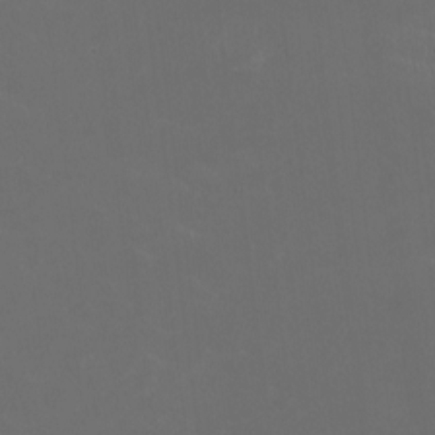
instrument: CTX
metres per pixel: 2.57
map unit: HNhu
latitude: 1.4615
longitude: -2.7435
